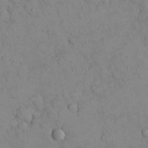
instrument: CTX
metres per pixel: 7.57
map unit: Nhu
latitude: 28.2900
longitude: -70.6679
